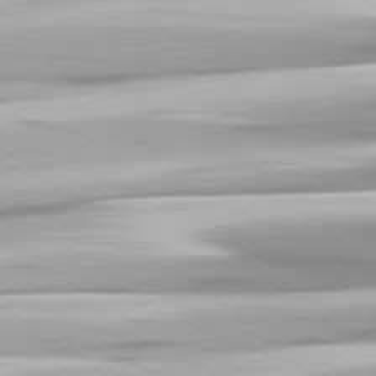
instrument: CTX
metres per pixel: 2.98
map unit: lApd
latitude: 81.6883
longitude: -139.8394
